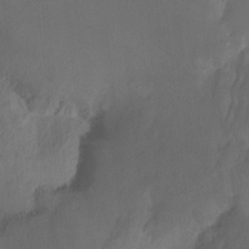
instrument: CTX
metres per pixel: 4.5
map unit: Ht
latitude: -9.3132
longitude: -39.5182
